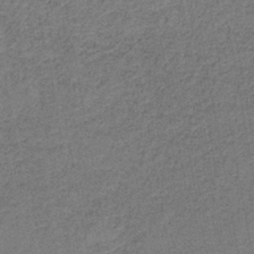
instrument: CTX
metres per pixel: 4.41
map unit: eAb
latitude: -37.5210
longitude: 52.3117
